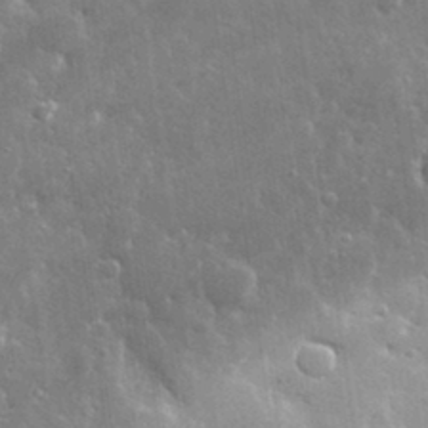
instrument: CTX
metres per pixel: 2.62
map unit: lHvf
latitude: 32.5357
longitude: -92.6490
